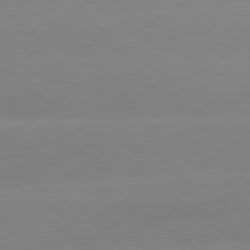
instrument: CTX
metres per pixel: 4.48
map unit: lApd
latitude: 80.5735
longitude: -152.0444
